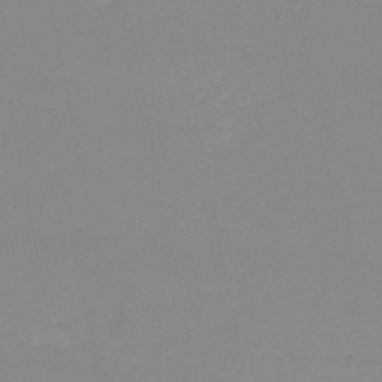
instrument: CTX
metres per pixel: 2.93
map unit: HNb
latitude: -49.5210
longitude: -40.5923
